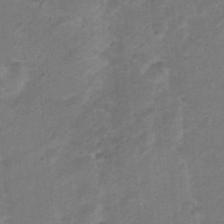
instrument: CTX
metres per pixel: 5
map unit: Nhu
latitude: -0.0472
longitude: -16.7624
